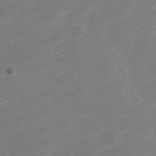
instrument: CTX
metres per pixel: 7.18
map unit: Nve
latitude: -21.2187
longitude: 106.7652
